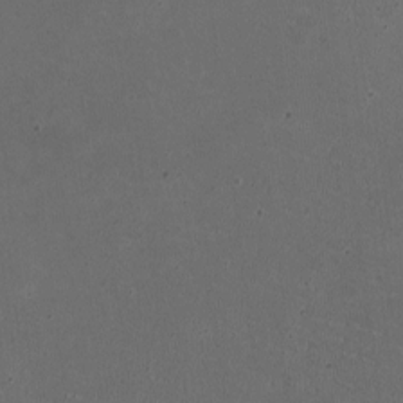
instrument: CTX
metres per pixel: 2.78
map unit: HNhu
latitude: -2.7085
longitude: -2.9324
